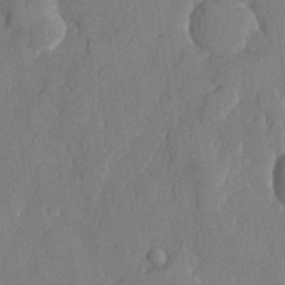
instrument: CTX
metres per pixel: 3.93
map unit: lHvf
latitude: 22.2900
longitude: 145.3321
